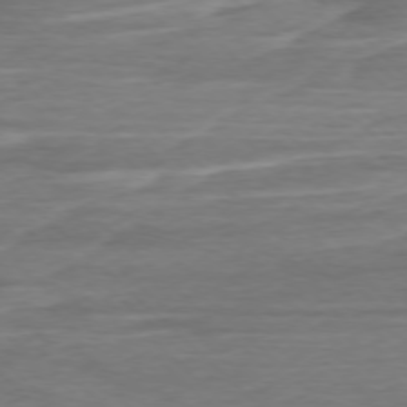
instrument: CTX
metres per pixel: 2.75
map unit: Ap
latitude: -76.7085
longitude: -77.6316
